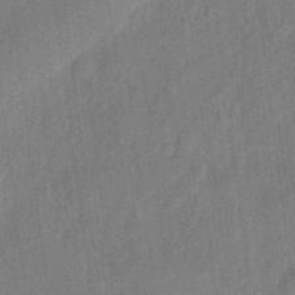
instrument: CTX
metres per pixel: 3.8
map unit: eHh
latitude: 5.8961
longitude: -74.2145
